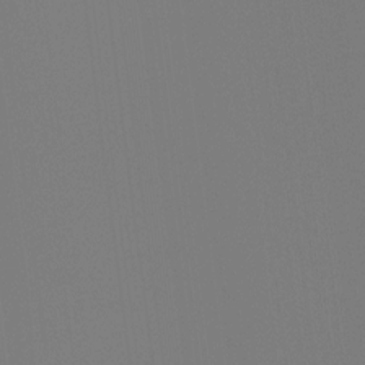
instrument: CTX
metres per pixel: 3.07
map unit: Hto
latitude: -7.7477
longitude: -49.8205
